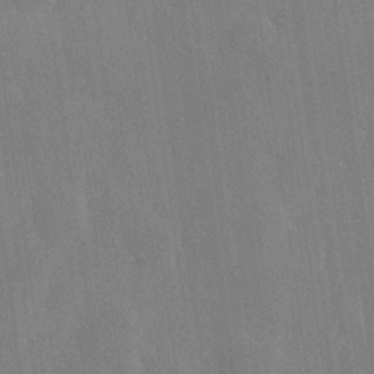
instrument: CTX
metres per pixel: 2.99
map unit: Hve
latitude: 25.9717
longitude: 150.8030
